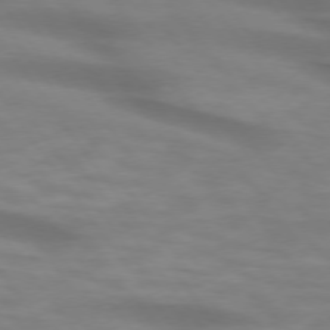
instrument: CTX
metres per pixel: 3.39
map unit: lApd
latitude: 74.6113
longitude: -59.7072
